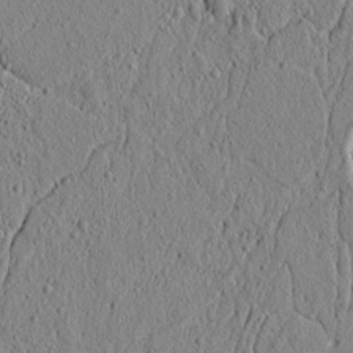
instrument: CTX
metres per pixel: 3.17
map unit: lAvf
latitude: 6.3089
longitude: 166.0094
